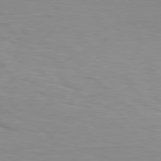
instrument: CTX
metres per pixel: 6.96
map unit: Hpe
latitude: 78.3090
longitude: -149.5938
